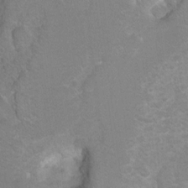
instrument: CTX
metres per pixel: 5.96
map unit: Hto
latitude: 6.7057
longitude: -30.5546
